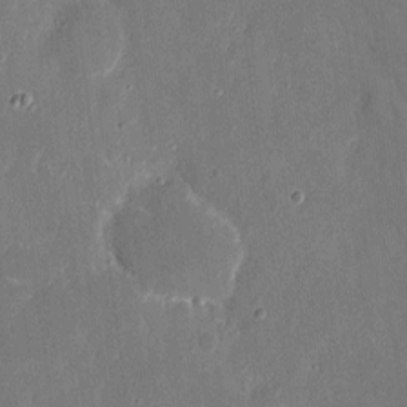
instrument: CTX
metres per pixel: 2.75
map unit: eHh
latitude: 7.5938
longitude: -68.6869
